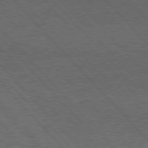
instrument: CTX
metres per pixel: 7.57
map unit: Hpe
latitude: 77.1592
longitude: -157.4804
